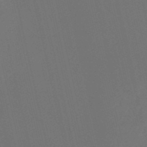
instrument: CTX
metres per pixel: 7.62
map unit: HNb
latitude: -52.3117
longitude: -48.8191
